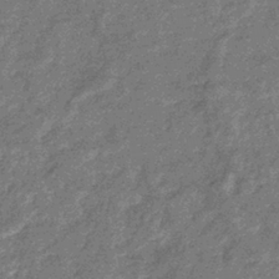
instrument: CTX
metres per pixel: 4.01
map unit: eHb
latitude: -37.6721
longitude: 80.0283
